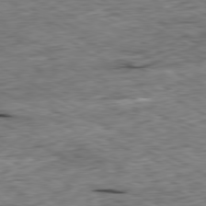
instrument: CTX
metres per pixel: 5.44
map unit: Ap
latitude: -80.4818
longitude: -87.8772
